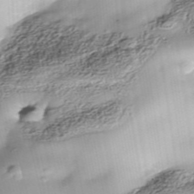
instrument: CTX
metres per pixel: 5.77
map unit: Nhe
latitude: -38.2362
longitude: -148.1578
